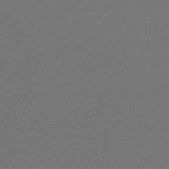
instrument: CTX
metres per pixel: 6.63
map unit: HNb
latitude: -47.8989
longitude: 59.7855
